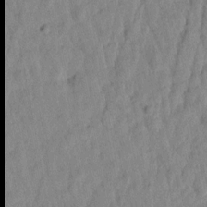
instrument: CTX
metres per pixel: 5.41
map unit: Htu
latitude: 1.6505
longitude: -179.9906
